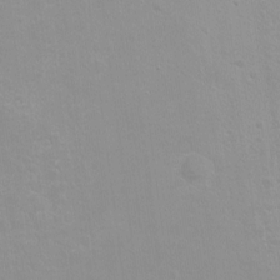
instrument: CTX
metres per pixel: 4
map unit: Hto
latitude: -8.4251
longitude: -43.1403
